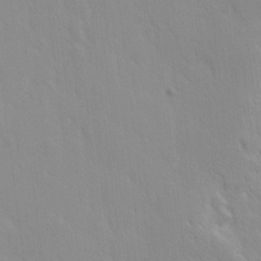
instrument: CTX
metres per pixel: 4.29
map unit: Ave
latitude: 9.4427
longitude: -103.9906
